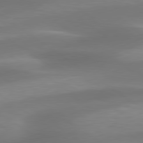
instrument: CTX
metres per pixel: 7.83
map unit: lApd
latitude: 79.6127
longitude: -91.8016
